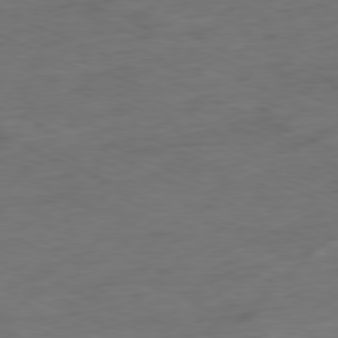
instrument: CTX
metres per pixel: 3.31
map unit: Ap
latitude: -80.3118
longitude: -91.8205
